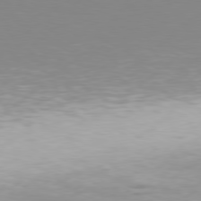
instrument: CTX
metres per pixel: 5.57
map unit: Hpe
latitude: 77.6694
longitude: -130.8191
